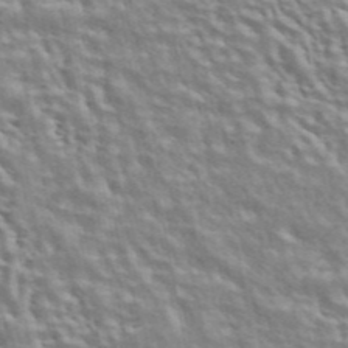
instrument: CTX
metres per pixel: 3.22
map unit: ANa
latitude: 45.3860
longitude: 38.9541
